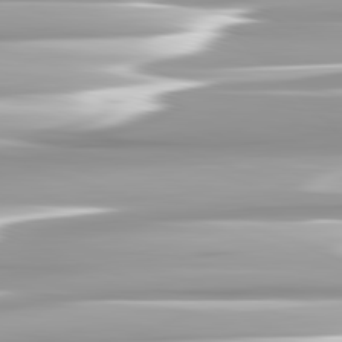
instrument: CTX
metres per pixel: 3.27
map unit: lApd
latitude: 82.5923
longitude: -139.1592
